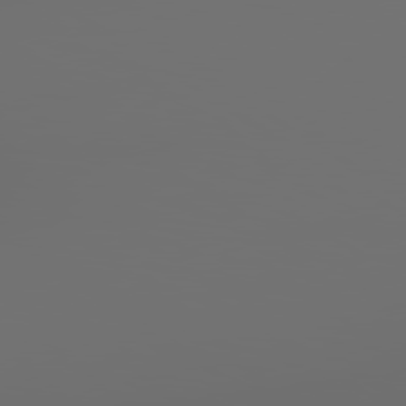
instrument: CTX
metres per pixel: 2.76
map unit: lApd
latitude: 79.8584
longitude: 160.1606
